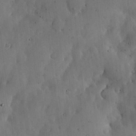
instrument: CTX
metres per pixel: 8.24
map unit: lHvf
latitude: 19.5749
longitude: -114.2144
